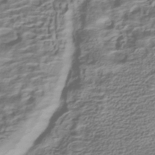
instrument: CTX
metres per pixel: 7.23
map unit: HNhu
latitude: -42.6140
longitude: 100.1605
